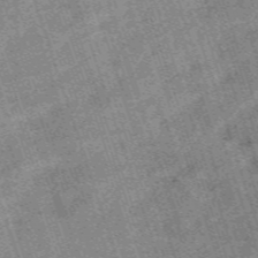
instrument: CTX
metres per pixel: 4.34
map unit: HNb
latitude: -53.8233
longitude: -48.0633
